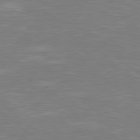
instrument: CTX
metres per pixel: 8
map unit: Hpe
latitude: 78.8569
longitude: -126.1389
